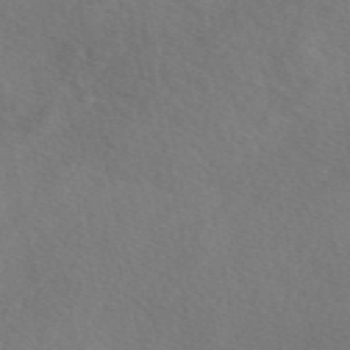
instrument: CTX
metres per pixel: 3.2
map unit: eAb
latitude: 49.7639
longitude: 119.6155
